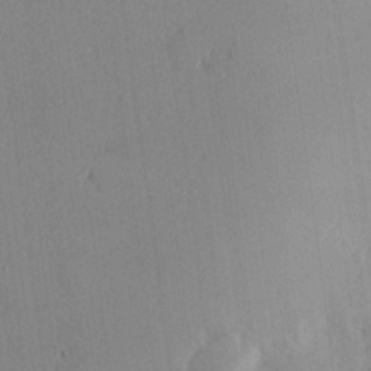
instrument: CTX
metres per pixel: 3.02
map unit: Hve
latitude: 18.8191
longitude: 149.0676
